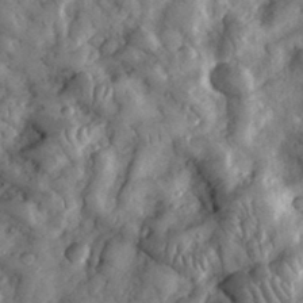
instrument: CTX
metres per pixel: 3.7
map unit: eHh
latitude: 34.6112
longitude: -68.8002
